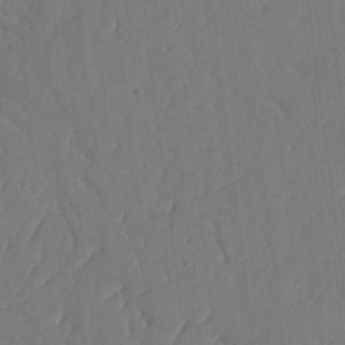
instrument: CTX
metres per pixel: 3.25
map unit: lHvf
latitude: 18.7057
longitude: -112.7435
